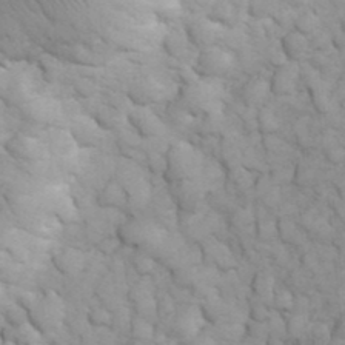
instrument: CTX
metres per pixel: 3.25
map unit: eHh
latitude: 32.4034
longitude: -66.7057
